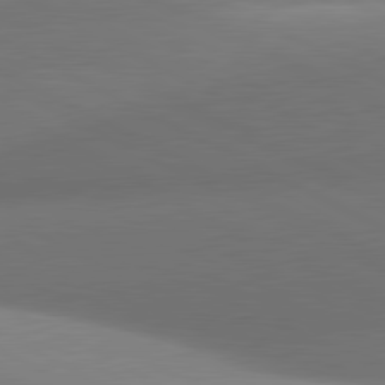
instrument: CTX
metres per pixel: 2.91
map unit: lApd
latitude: 81.1592
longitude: 135.1431
